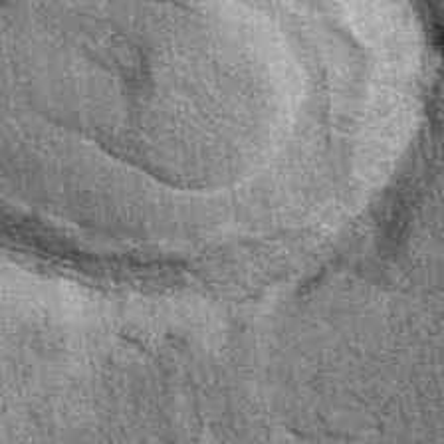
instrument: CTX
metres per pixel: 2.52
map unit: eAb
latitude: 38.6301
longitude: 107.5777
